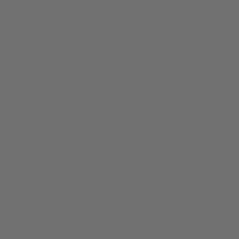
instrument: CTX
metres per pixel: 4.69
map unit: Hpe
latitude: 77.7827
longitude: -177.7260
